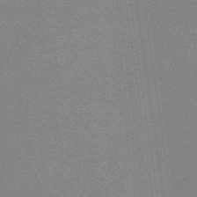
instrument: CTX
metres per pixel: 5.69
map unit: eHb
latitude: -36.6329
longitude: 76.2173
